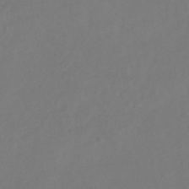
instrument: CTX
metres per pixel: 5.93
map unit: eHb
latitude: -30.3495
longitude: 65.5399
